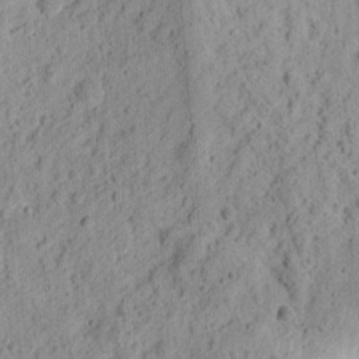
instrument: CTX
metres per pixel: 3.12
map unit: eHh
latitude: 12.1956
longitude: -74.1200
